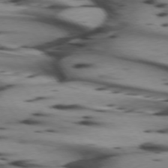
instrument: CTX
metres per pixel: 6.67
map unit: lApd
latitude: 74.6113
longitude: -64.1389
